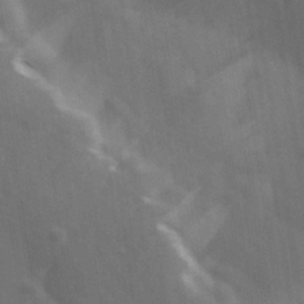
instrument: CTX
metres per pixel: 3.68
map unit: Ave
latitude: 0.1577
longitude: -113.0647
